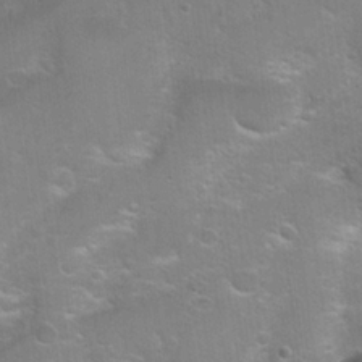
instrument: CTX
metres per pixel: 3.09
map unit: Hto
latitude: 22.9514
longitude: -50.5734
